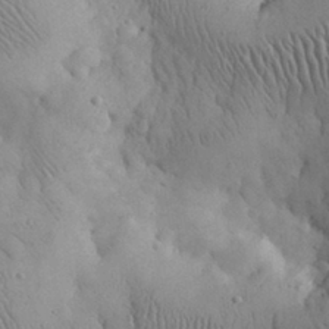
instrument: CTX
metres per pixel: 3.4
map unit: eHh
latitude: 31.0648
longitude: -67.9339
